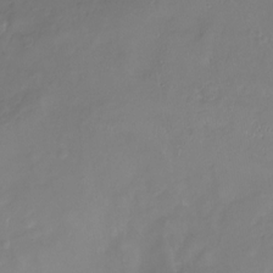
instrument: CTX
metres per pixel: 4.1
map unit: Nhu
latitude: -22.1984
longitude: -56.4978
